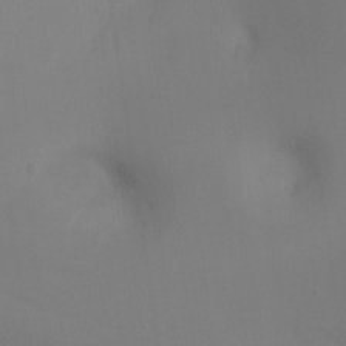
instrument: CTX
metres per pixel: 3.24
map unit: Ht
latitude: -16.8408
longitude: -42.1389
